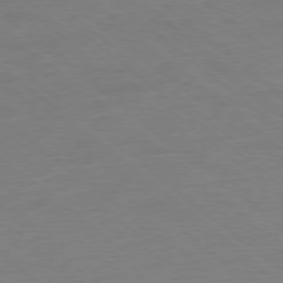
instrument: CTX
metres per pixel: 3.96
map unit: Ap
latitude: -78.2361
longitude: -56.3089
